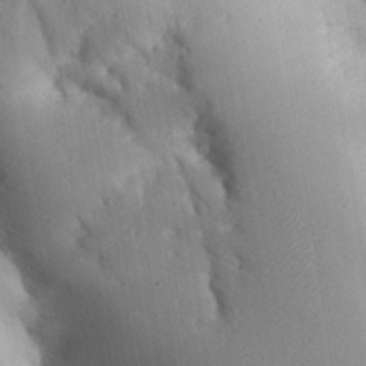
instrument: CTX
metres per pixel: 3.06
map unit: Aa
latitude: 32.7813
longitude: -144.5168
